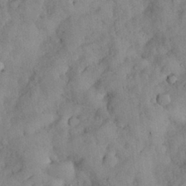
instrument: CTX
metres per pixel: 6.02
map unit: Nhu
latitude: 28.8758
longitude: -69.1970
